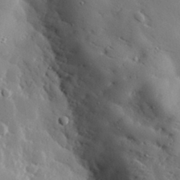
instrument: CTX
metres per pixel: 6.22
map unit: eHh
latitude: 30.4412
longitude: -80.8380
